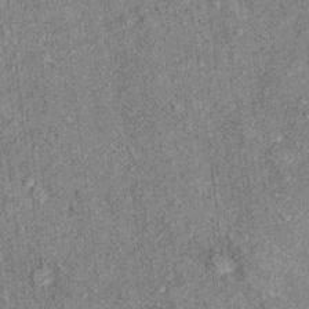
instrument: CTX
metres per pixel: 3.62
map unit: Hto
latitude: 10.8569
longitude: -37.7260
